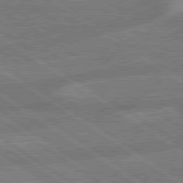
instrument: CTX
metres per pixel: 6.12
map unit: lApd
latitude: 79.3104
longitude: -165.2726
